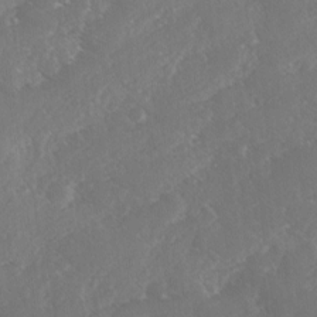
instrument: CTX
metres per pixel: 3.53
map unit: Ave
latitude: 0.9702
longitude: -111.3860
